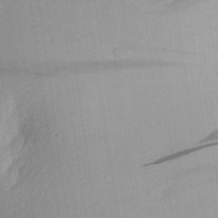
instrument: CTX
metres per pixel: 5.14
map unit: Aa
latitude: 27.9150
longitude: -135.6316
